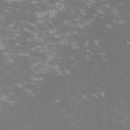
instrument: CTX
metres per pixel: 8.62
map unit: lHvf
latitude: -14.5007
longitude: -101.4049
